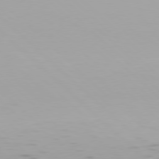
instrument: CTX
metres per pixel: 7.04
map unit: Hpe
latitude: 77.2159
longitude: -171.8016
